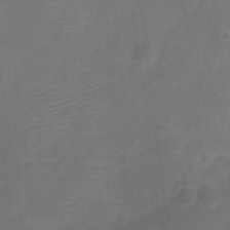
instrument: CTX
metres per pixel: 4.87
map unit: Nve
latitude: -21.7288
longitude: 106.7275
